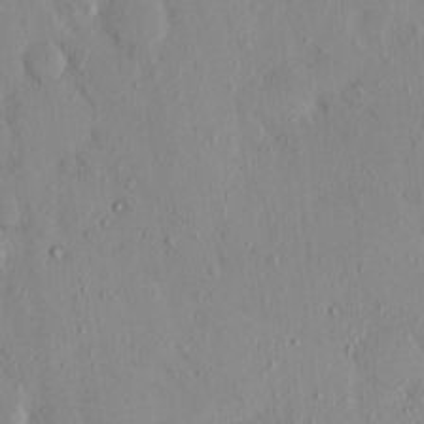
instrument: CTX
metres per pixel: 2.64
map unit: eHh
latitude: -0.1606
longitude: 17.0487
